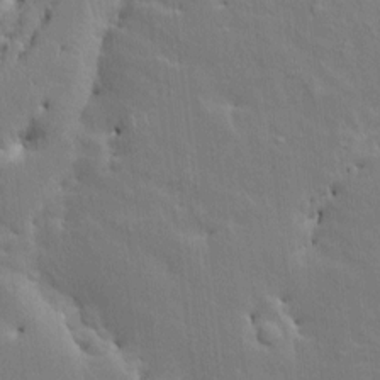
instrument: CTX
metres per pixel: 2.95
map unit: HNhu
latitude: 4.4034
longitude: 3.8233
